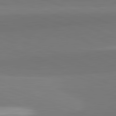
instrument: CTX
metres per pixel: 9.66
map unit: lApd
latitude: 82.4223
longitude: 150.1606
